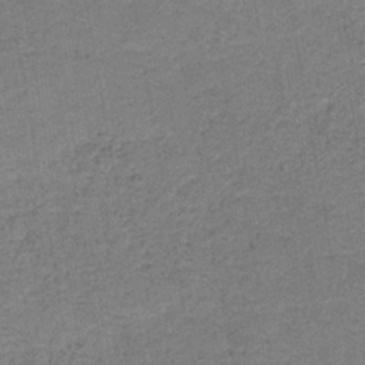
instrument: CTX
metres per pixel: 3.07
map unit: HNb
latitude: -36.6707
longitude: 51.8044
